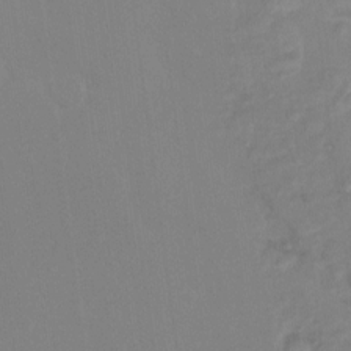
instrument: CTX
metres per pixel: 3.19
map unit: Ht
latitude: -13.7478
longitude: -58.4412
